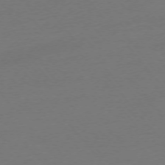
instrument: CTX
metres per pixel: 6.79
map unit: Ap
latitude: -75.5399
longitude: -93.7260
